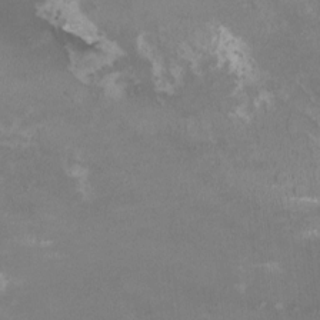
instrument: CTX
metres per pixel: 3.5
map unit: HNhu
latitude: -0.2173
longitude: -2.6868
